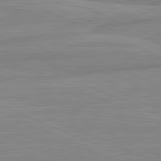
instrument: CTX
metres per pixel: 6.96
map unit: lApd
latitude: 81.6505
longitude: -175.8961
